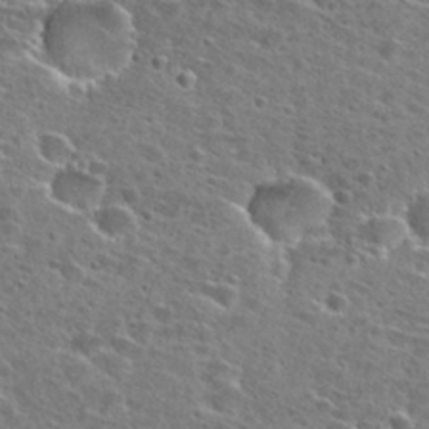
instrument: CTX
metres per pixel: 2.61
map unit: Hto
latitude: 26.1389
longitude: -47.7450
